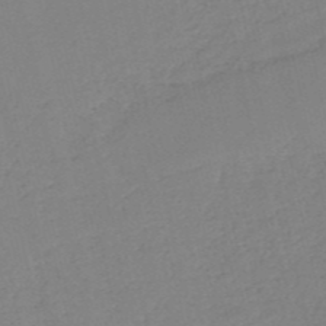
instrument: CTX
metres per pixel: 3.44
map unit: HNb
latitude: -53.3131
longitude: -39.0458
